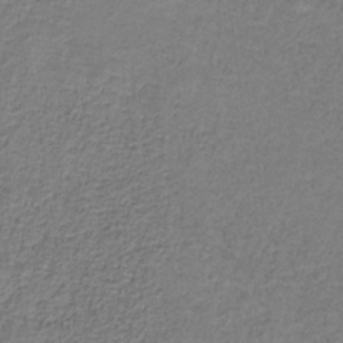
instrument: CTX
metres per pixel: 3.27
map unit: eAb
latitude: -36.5007
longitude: 52.9163
